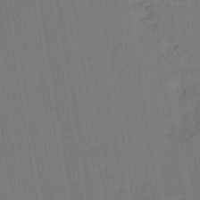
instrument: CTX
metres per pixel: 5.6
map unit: lHb
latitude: -42.0849
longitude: 60.9920
